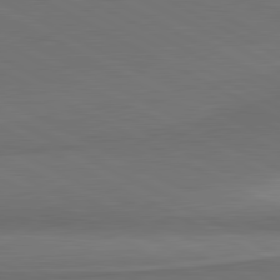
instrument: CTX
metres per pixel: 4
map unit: lApd
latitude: 81.4804
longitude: 155.6722
